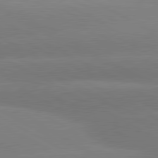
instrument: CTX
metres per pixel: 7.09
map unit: lApd
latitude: 80.8002
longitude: -150.1955
